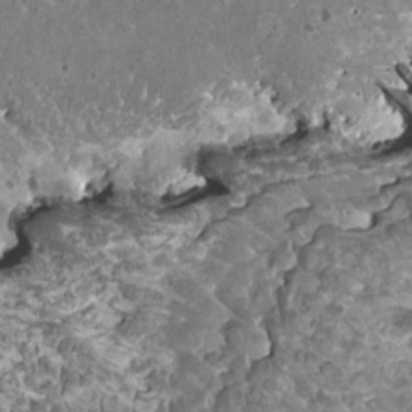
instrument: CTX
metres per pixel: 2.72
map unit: HNhu
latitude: 2.1389
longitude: 6.1794
